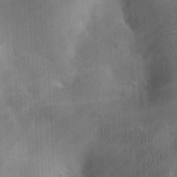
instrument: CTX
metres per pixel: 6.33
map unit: eHh
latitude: 25.6127
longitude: -65.4426
